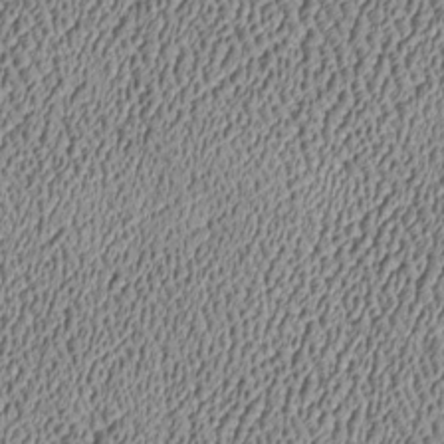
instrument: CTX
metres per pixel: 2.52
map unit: Htu
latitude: -7.0675
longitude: 156.5196
